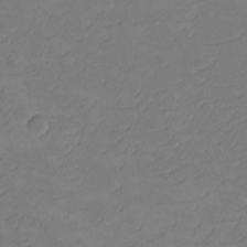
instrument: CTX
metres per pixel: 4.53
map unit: eHh
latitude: -2.7841
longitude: -74.6113
